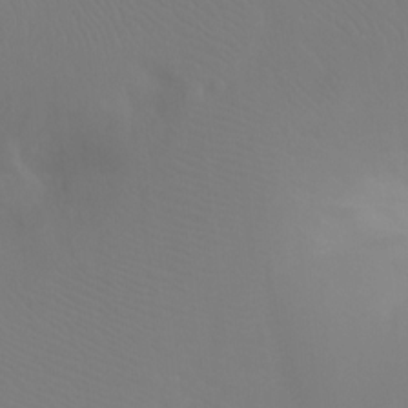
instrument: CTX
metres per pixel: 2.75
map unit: Ht
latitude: -9.4076
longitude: -45.9150
